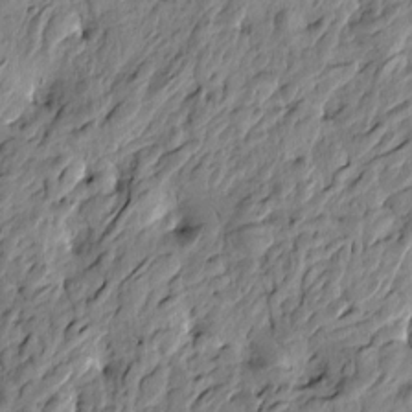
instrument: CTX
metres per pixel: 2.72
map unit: Htu
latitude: -3.4265
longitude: 179.2754
